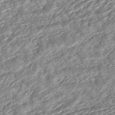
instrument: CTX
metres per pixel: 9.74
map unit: ANa
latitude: -42.2172
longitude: 109.4832
